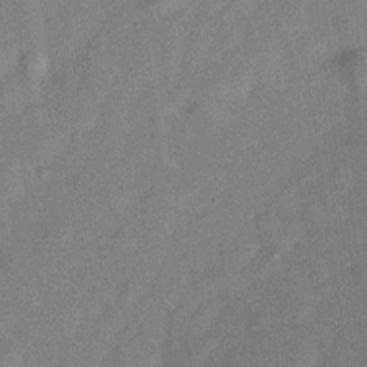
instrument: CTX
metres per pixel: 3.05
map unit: Hve
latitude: -30.9164
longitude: 91.7289
